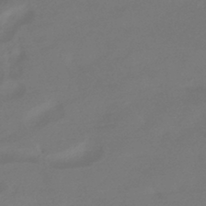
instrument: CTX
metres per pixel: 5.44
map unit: HNhu
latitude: -43.0108
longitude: 92.2362
